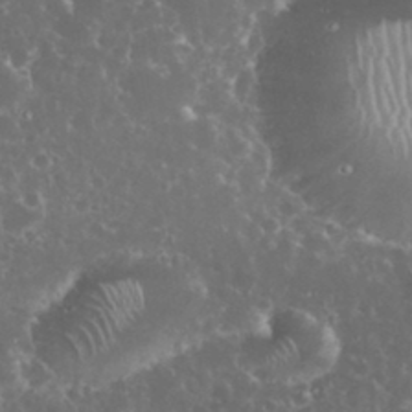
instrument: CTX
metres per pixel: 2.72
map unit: eHh
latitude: 34.1955
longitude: -61.6505
